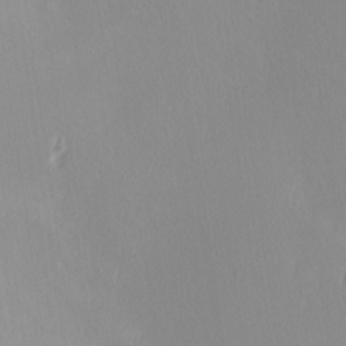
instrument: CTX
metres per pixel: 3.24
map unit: Hve
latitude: 12.4034
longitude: -90.7435
